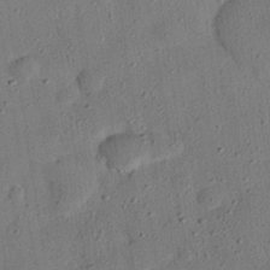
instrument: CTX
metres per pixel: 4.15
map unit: eHh
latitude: 26.8758
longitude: -77.1214
